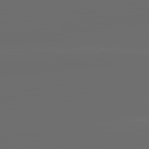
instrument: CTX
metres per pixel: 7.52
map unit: lApd
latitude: 83.7071
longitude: -130.1767
